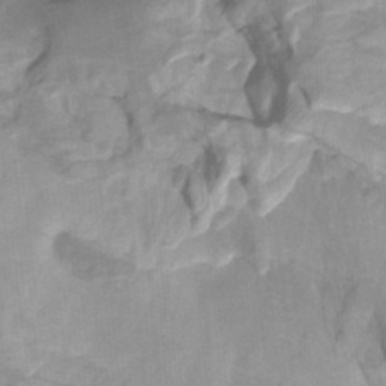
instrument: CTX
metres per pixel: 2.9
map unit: HNhu
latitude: -27.6721
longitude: 74.4440
